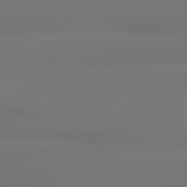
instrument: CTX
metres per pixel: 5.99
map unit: lApd
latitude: 79.3482
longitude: -136.3279
